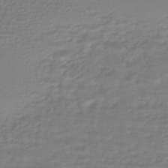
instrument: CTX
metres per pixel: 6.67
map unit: HNhu
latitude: -45.8233
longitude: 98.1417
